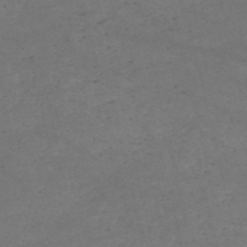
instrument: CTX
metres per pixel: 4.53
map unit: HNb
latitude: -55.2754
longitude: -44.5546
